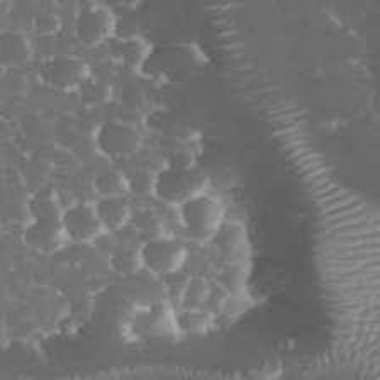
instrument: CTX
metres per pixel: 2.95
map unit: eHh
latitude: 33.3104
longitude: -63.1592
